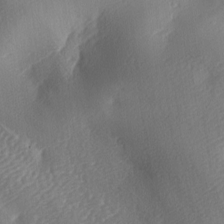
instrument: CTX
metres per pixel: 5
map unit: lAa
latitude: -8.3684
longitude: -128.1011
